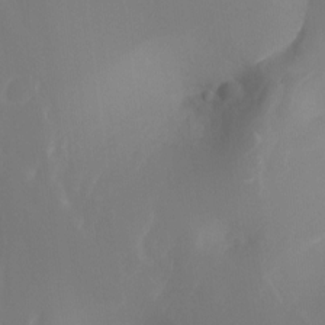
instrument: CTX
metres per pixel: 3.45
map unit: Nhu
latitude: -12.8597
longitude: -72.3657
